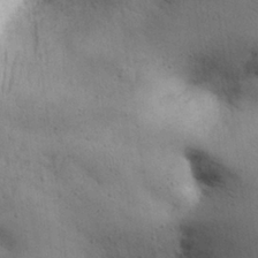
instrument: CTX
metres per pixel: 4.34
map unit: Nhu
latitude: 27.8772
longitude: -71.1970
